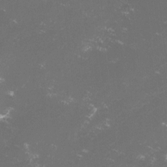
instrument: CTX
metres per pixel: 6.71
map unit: lHvf
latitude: -14.1795
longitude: -102.1389
